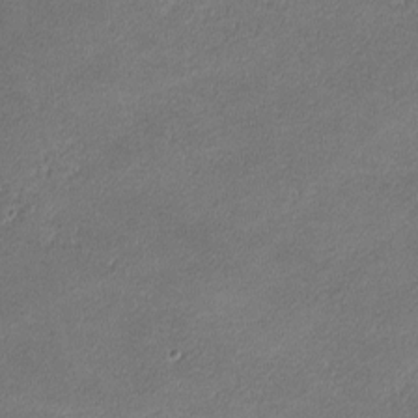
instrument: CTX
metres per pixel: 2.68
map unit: lHvf
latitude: -11.8045
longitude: -103.1025
